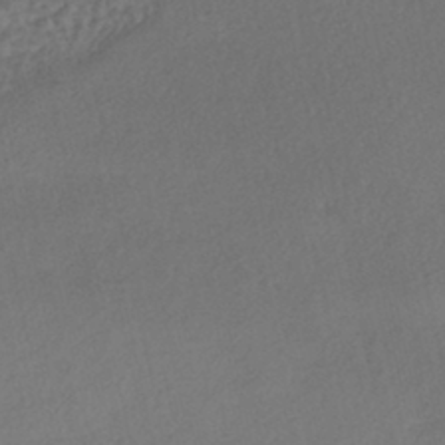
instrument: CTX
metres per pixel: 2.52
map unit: eHh
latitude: -42.6707
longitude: 122.8219
